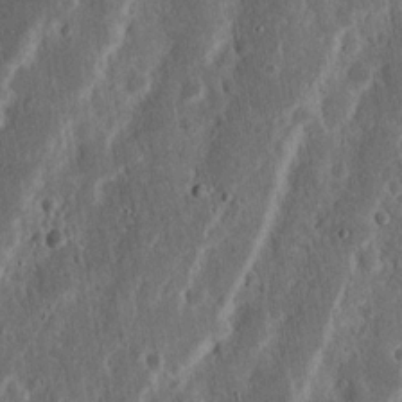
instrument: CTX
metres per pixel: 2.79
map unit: Nhu
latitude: 15.2915
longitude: -74.2523
